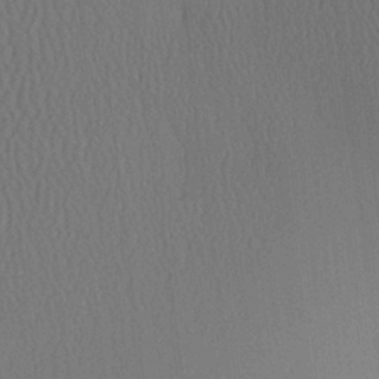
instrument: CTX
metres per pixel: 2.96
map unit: Aa
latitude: 23.9906
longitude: -136.0255
